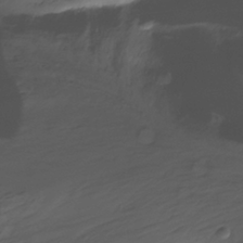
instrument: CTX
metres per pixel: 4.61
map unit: Nhu
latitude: -13.1809
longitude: -62.4790
